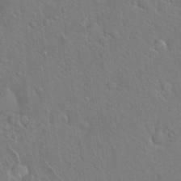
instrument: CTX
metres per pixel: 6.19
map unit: Hto
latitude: 18.5734
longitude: -51.3103
